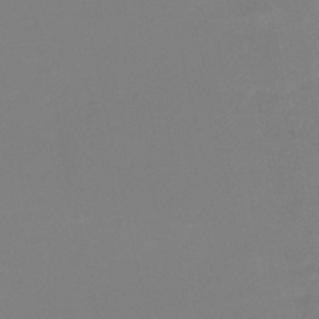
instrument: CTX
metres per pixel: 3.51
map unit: HNb
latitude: -52.8219
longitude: -51.9528
